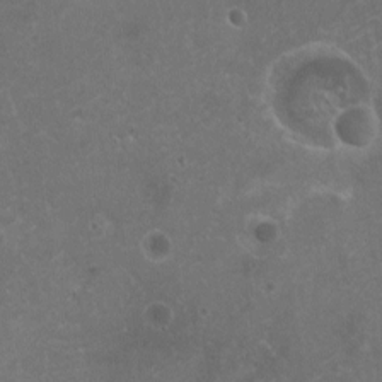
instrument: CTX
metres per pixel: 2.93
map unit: HNhu
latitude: 1.2914
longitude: 3.1998
